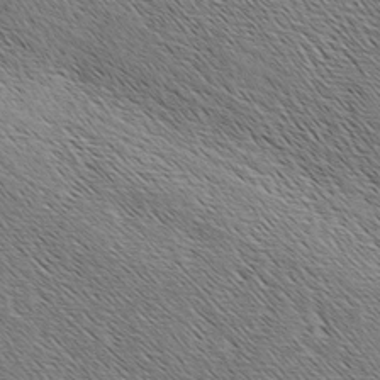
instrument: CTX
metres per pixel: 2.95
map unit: lAa
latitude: -3.6532
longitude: -122.1767
